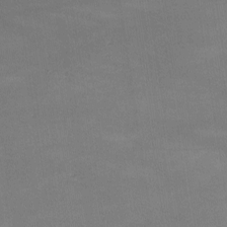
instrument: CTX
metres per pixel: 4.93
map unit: lHvf
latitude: -10.0850
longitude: -101.8394
